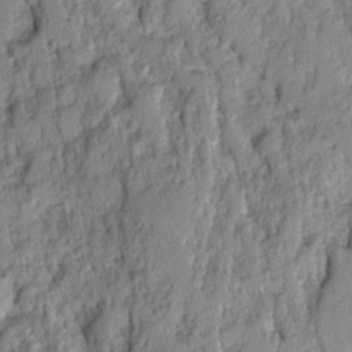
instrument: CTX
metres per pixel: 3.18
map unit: Ave
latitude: 0.4979
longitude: -110.1956
